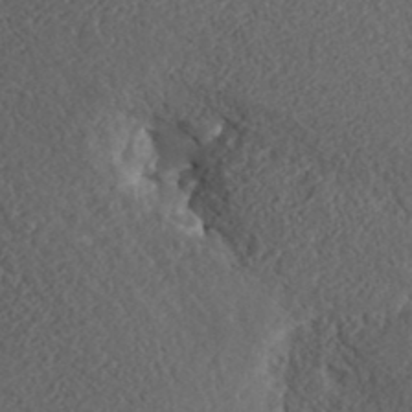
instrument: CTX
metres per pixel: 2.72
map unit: ANa
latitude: 36.9892
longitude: 18.4251
